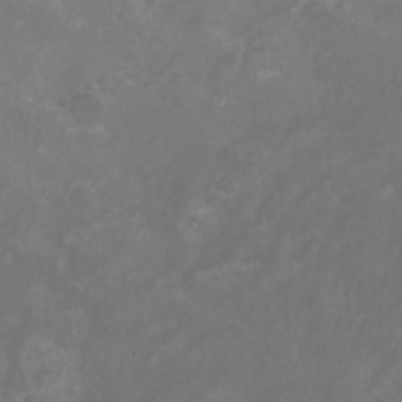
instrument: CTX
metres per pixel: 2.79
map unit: Nhu
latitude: -12.6330
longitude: -74.4979
